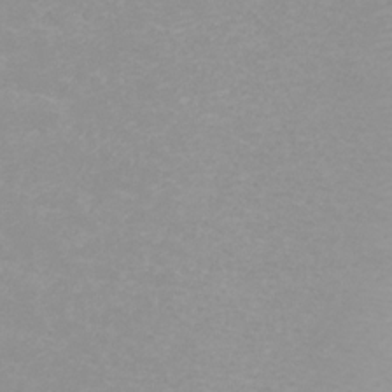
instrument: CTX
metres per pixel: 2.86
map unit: Htu
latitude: -4.4818
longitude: -72.1956
